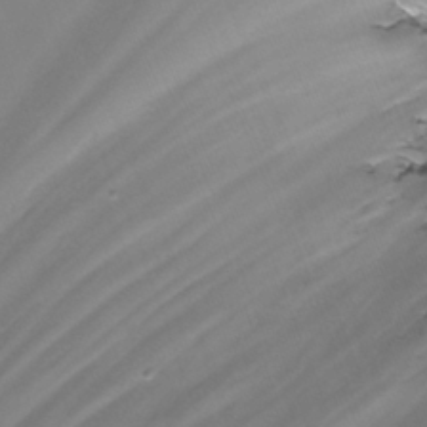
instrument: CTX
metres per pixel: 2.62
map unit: Nhu
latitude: -11.9178
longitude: -47.9339
